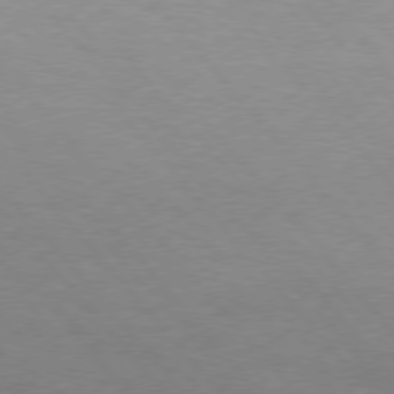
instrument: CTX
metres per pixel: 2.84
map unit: Hpe
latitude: 75.8772
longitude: -146.6680
